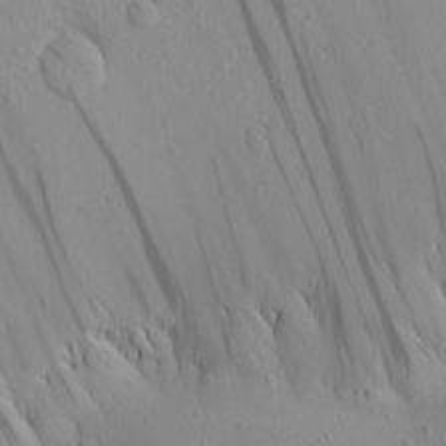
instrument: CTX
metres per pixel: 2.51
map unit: Aa
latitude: 22.8947
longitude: -144.0444
